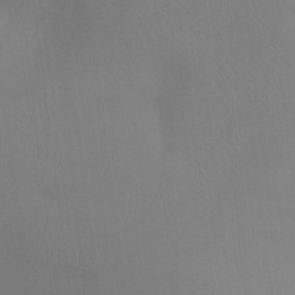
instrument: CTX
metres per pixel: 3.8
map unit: Ht
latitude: -12.0661
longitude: -46.2712
